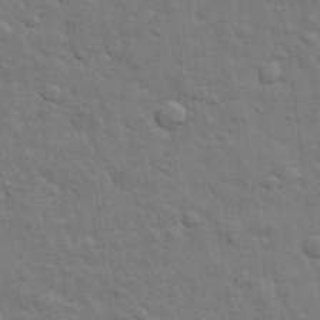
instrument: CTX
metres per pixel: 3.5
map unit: eHh
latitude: 29.6127
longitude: -75.5560
